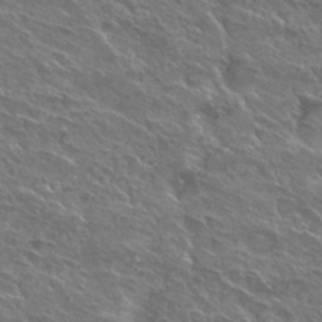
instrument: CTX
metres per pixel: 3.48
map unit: Hto
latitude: 27.3293
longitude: -39.4048
